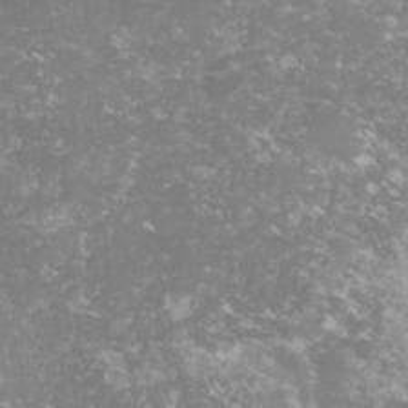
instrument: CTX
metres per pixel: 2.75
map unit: lHvf
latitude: -15.5399
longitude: -98.1388
